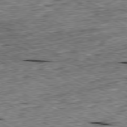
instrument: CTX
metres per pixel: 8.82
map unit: Ap
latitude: -80.6330
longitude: -87.6694
